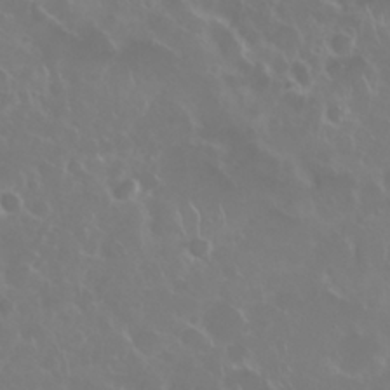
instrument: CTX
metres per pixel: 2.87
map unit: Nhu
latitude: 28.2333
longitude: -61.5938
